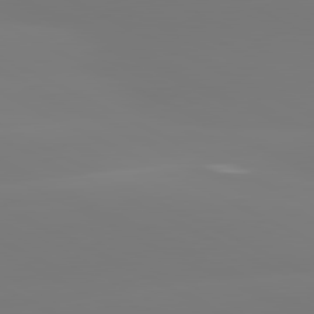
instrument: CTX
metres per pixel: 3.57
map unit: lApd
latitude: 80.9325
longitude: -157.0836
